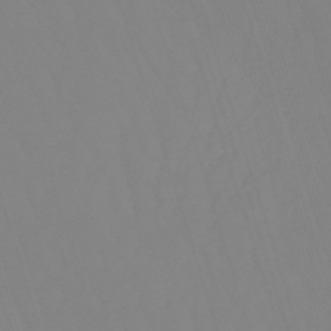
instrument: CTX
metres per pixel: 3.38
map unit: lHb
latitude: -49.4455
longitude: 81.6344
